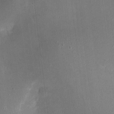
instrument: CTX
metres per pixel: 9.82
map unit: eHh
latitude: 5.0080
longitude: -69.2537
